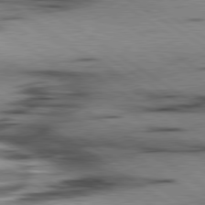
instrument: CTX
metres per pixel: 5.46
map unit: lApd
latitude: 80.2522
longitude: 159.7099
